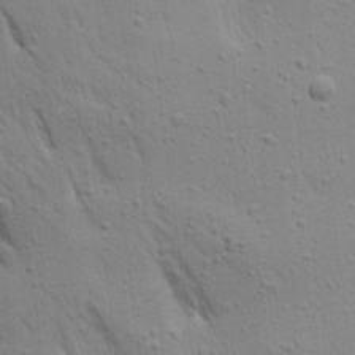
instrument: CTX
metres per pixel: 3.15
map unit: Aa
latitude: 16.7246
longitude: -147.4049
